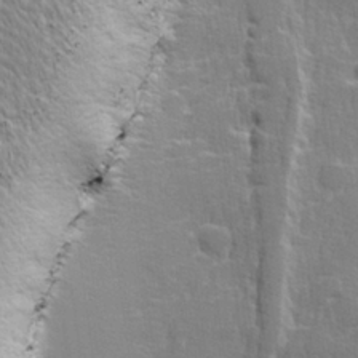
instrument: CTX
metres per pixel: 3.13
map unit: lHvf
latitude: 25.0458
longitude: 143.5966
